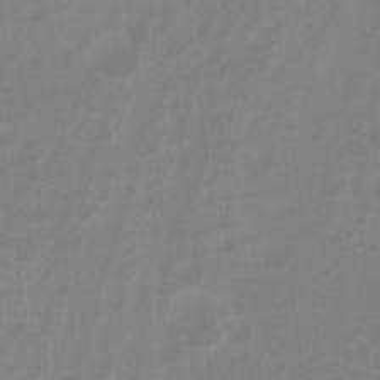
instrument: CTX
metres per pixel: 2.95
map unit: Hto
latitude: -8.4062
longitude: -44.1389
